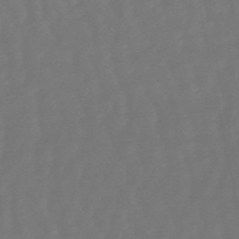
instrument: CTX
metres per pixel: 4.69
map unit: eHb
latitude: -47.5399
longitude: 81.8423
